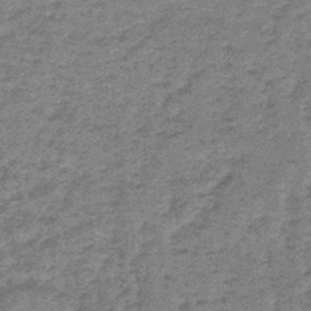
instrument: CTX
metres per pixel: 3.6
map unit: lHb
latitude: -44.1039
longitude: 66.5007
